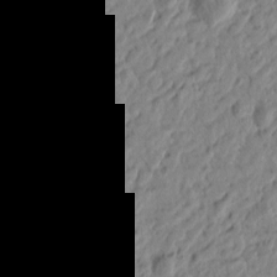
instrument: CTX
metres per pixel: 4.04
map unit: Htu
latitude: -1.3132
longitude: -178.6680
